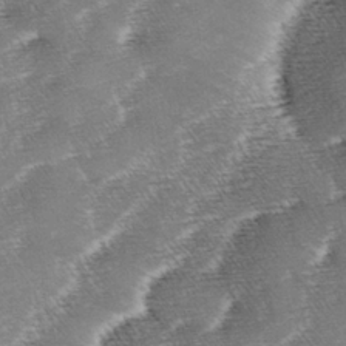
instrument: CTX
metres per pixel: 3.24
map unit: lAa
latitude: -3.8611
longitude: -130.1200
